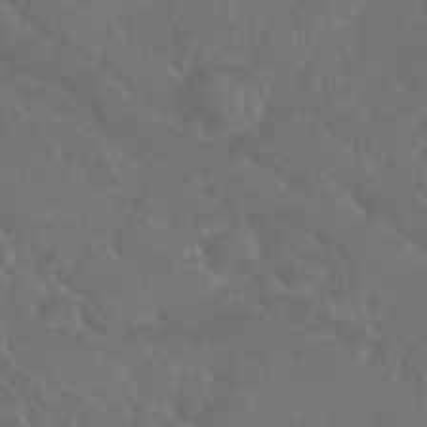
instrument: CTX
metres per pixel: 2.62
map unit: Nhu
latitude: 28.7624
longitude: -55.4048
